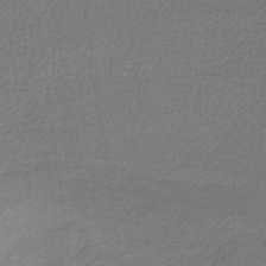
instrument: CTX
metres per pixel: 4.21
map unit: lHb
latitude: -43.9556
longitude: 66.8597
